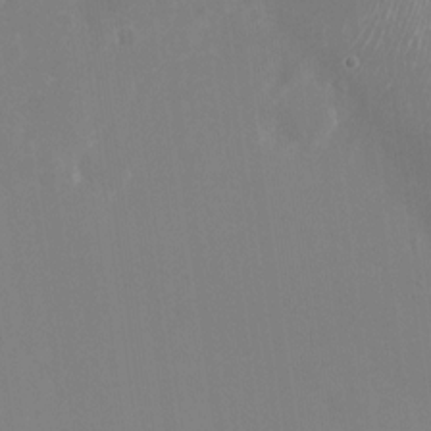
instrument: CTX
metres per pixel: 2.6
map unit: Nhu
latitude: -24.0094
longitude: -72.5357
